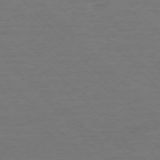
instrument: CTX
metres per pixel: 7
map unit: Ap
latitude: -76.7841
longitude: -94.8947
